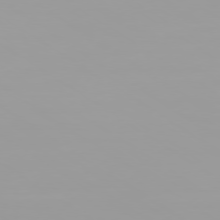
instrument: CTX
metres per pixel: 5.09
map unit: Ap
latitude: -79.6344
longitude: -94.3467
